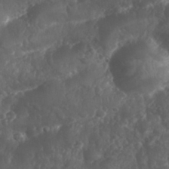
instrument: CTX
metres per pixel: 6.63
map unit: Nhu
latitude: 26.2712
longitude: -63.5182
